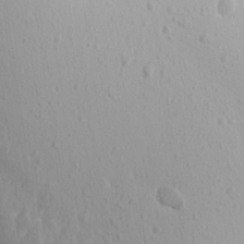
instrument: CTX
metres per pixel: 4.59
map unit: Aa
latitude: 14.7436
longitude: -143.1025
